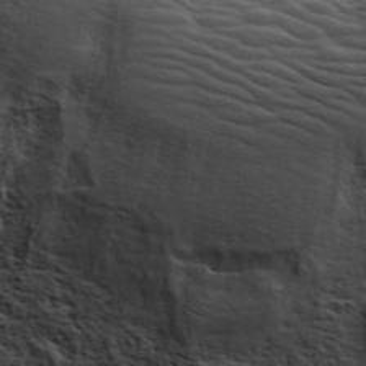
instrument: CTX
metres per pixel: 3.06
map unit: ANa
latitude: 41.6505
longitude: 49.7856
